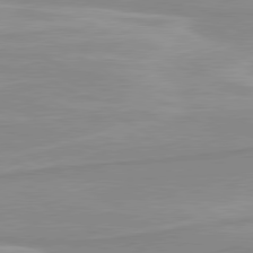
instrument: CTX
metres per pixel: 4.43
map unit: lApd
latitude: 80.3656
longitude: 171.5777
